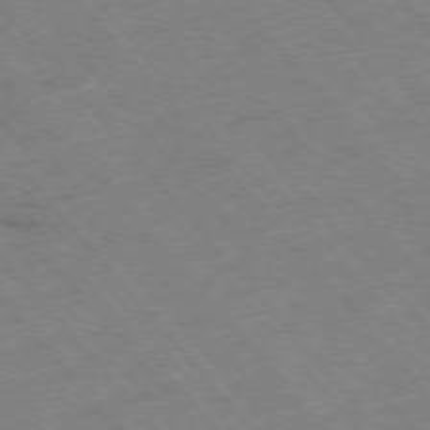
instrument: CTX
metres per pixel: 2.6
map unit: Hpe
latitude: -76.3306
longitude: -9.9150
